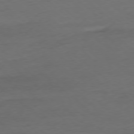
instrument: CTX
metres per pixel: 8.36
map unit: Ap
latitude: -78.4629
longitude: -69.9150
